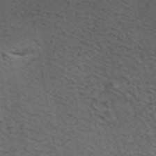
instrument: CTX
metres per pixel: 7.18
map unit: ANa
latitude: 38.7246
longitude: 24.2172
